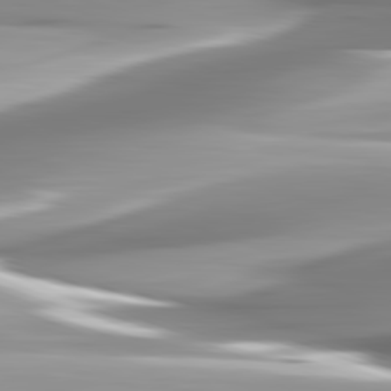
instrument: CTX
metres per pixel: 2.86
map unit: lApd
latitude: 82.5923
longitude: -143.0270
